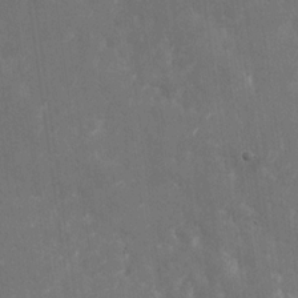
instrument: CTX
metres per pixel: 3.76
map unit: Nhu
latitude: -28.5007
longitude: -76.4412
